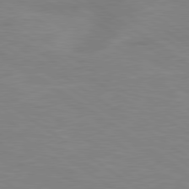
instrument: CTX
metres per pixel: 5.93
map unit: lApd
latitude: 79.5182
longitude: -125.1592
